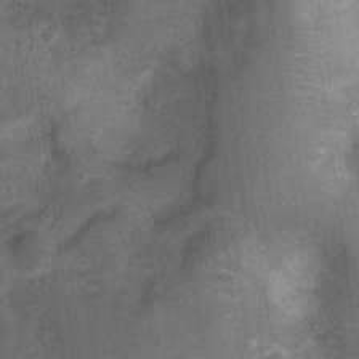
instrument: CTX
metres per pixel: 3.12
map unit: Nhu
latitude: 2.9513
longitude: -16.5923
